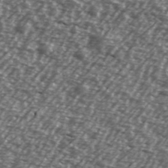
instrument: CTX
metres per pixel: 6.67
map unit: Ave
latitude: 39.1025
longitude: -112.2711
